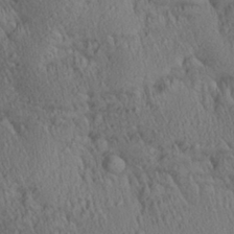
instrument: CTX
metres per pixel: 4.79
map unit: Aa
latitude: 27.4615
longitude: -137.3104
